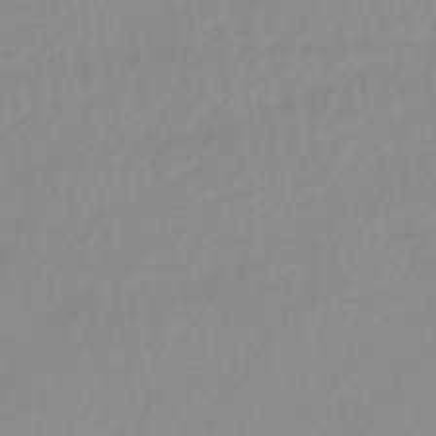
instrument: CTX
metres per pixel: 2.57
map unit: lHb
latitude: -44.3117
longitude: 67.2943
